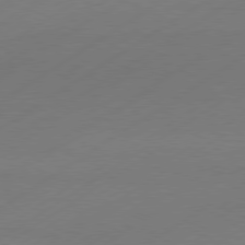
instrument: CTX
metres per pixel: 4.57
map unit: Hpe
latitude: -80.8786
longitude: 15.4266
